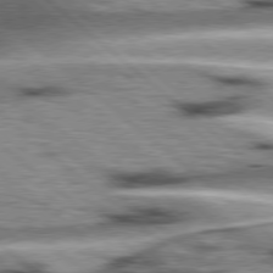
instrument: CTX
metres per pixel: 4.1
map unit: Hpe
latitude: 78.1767
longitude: -156.2333
